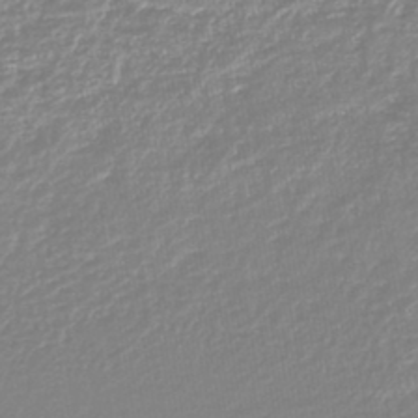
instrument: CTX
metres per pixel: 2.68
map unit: lHb
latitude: -44.0850
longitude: 72.2361
